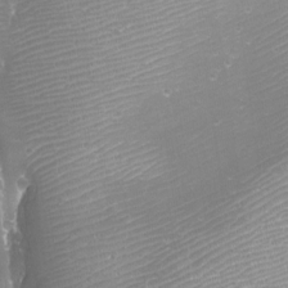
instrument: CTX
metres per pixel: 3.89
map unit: Aa
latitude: -8.4440
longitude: -71.4993
